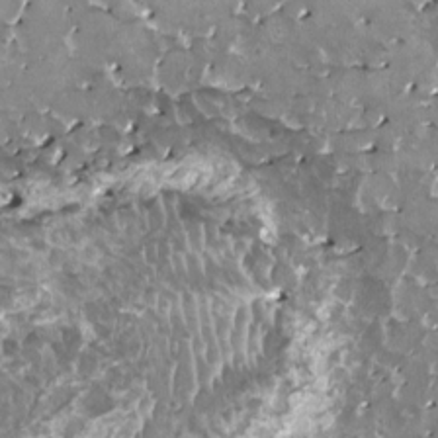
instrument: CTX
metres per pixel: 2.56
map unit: HNhu
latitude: 3.1403
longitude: 6.1417
